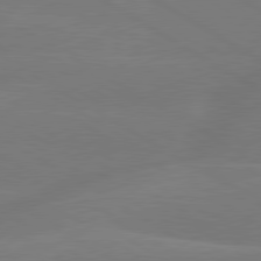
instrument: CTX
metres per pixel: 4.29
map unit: lApd
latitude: 79.8773
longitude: -143.9717
